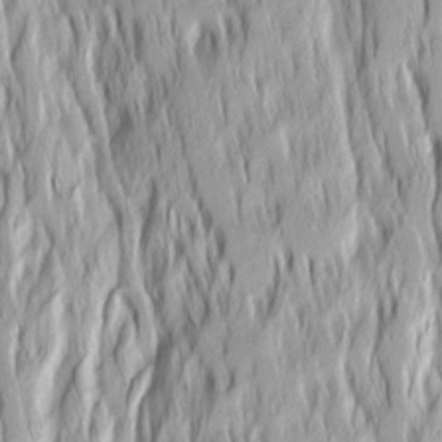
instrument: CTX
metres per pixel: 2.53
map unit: Ave
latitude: 14.8380
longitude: -134.8947
